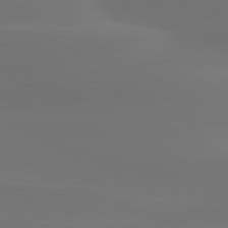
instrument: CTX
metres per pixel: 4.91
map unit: lApd
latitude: 80.3278
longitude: -83.4993
